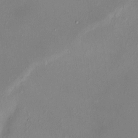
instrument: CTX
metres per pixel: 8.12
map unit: HNhu
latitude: 5.1214
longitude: 6.8975
